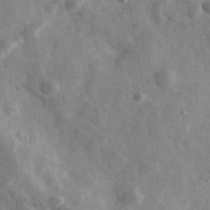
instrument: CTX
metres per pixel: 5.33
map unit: Ave
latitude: 39.1592
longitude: -107.7450
